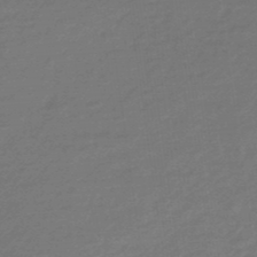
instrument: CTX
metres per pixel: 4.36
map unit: HNhu
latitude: -46.7652
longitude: 89.5966
